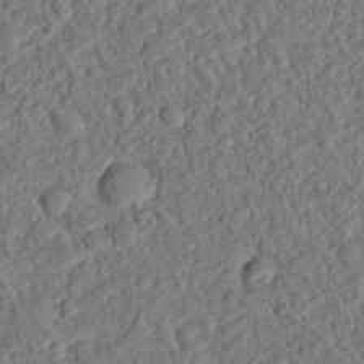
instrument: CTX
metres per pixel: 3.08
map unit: eHh
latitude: 25.5749
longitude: -81.0836
